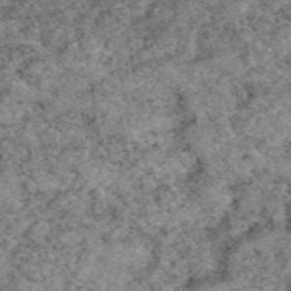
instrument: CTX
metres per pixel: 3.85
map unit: eAb
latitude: 49.3860
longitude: 109.2943
